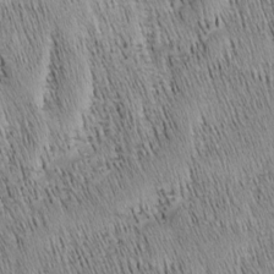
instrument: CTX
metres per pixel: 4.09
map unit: Nhu
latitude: -5.0108
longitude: -149.8961
